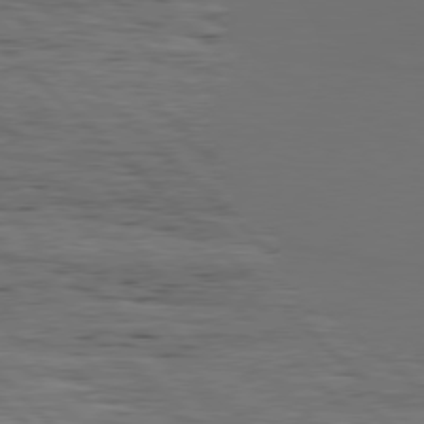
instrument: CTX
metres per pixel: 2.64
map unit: Hpe
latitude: 77.7638
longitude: -127.0459
